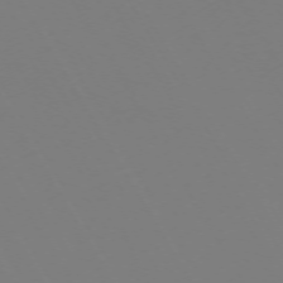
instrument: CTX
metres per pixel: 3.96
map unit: Hpe
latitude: -72.8408
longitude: 10.5763
